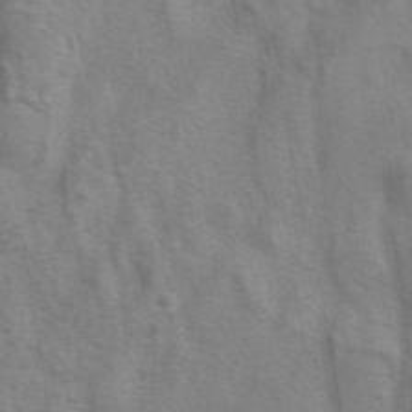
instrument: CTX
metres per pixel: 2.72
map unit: eAb
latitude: 41.1025
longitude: 106.0094
